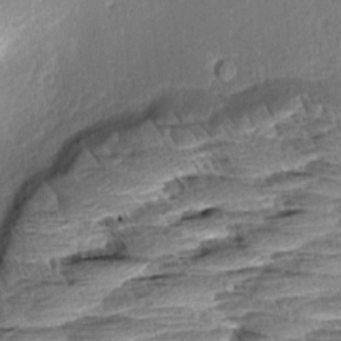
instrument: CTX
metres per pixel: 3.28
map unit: Aa
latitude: 8.5924
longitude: -133.0458
